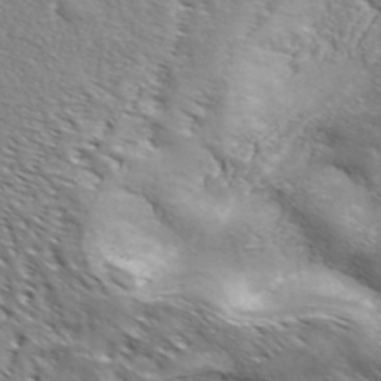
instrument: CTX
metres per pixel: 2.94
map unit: ANa
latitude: 40.2522
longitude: -90.6679
